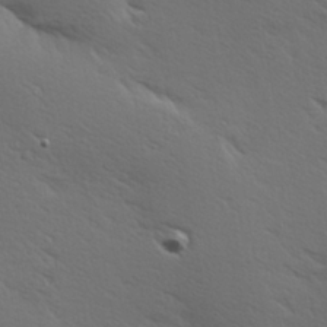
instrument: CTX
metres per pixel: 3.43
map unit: Hve
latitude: 24.4412
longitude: -97.8583
